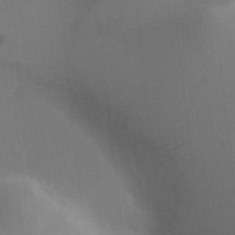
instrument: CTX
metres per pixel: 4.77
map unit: Nhu
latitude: -3.9745
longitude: -70.4790
